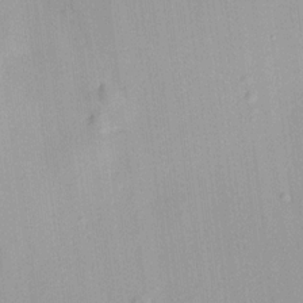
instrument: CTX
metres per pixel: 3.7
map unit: HNhu
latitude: 14.1389
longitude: 12.6519
